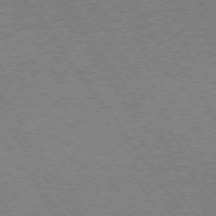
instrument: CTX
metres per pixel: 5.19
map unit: Hpe
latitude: 73.1970
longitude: -140.8191
